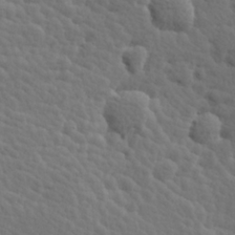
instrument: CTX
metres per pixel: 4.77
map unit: Hve
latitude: 25.7449
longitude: 145.2754
